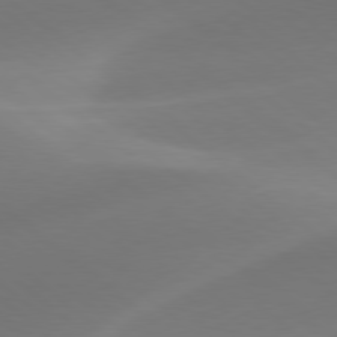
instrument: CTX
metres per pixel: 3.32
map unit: lApd
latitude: 78.5168
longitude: -51.4993
